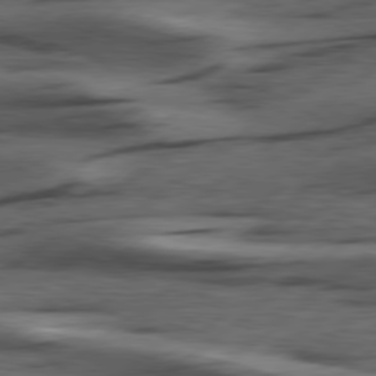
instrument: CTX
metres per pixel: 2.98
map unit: Hpe
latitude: 78.9703
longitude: -120.6869
